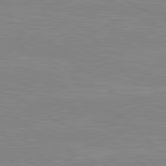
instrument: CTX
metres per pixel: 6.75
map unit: lApd
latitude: 80.6679
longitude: 170.4251
